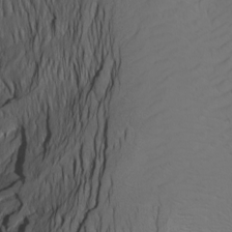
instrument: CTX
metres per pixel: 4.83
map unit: Htu
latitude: -7.7288
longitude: -65.8772
